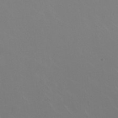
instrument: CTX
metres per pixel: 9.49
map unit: Nhu
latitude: 30.7436
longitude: -57.7260
